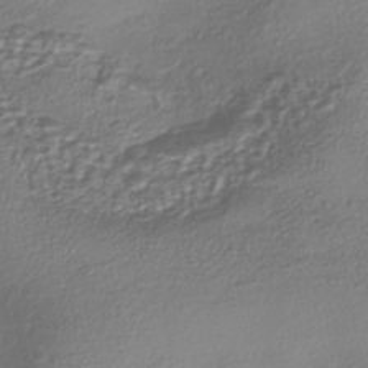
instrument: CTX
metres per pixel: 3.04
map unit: eHh
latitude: -42.5006
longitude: 122.3118
